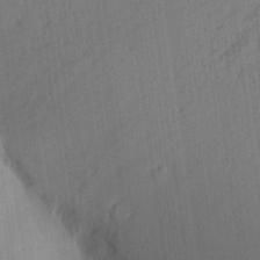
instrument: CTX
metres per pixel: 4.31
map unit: Aa
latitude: 27.6127
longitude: -141.4993
